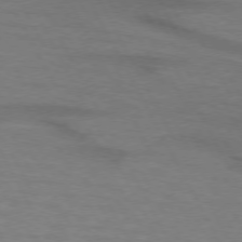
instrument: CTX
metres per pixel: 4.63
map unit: lApd
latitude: 73.8584
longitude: -64.9892
